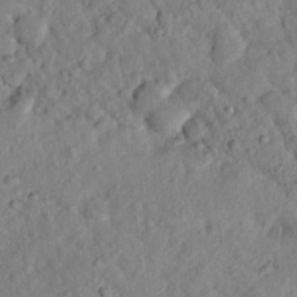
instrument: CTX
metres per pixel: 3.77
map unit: lHvf
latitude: 14.9892
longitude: 179.0108
